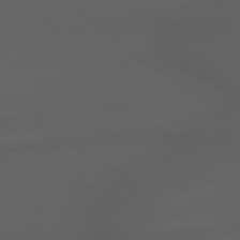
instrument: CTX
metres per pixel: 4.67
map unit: lApd
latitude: 79.1214
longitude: -166.1766
